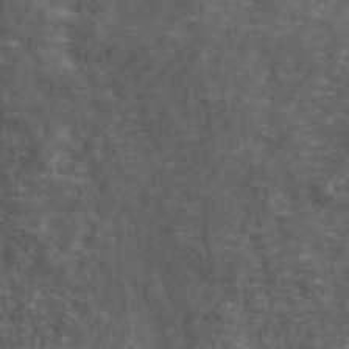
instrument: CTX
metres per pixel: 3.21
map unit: lHvf
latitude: 39.8583
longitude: -87.1592
